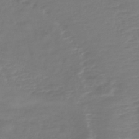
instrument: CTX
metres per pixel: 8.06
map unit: lHb
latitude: -41.9178
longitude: 76.7463
